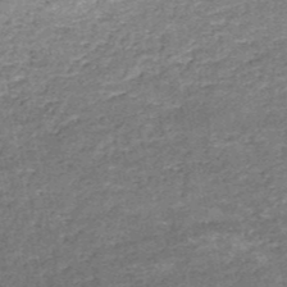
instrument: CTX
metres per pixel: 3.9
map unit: HNb
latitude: -51.2376
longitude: -49.4426
